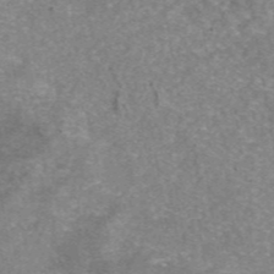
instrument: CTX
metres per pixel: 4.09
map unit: eAb
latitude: 46.5546
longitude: 102.7274
